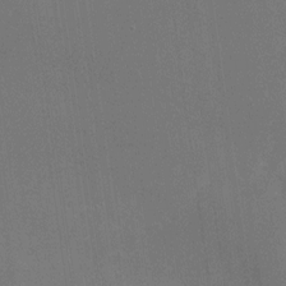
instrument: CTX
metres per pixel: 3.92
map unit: Nhu
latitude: -25.1242
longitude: -72.1767
